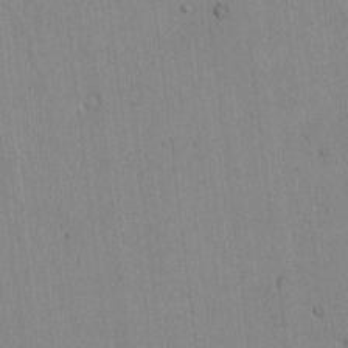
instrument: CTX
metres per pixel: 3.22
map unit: lAvf
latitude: 7.5560
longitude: 169.0486
